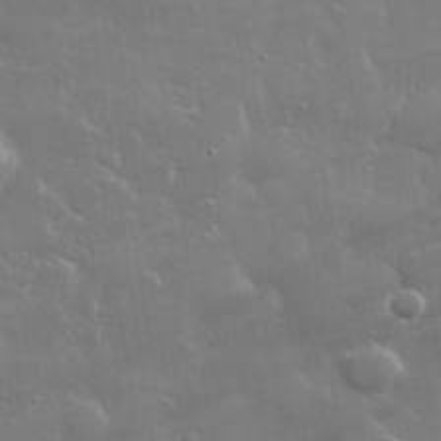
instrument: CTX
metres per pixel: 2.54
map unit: lHvf
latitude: 31.8962
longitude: -93.3292
